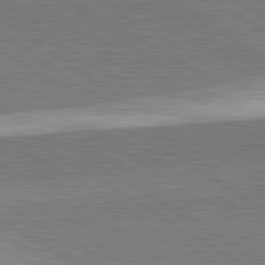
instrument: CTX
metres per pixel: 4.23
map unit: lApd
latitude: 81.9339
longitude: 140.5385
